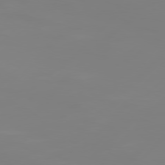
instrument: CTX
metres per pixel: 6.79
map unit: Hpe
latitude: 77.2726
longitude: -138.7813
